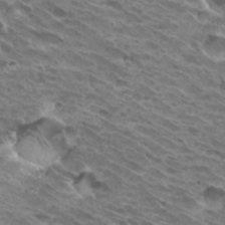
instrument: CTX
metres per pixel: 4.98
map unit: Hto
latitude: 32.3467
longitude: -40.7057
